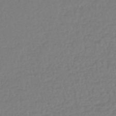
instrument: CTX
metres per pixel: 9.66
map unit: lHb
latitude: -44.7652
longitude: 65.6155
